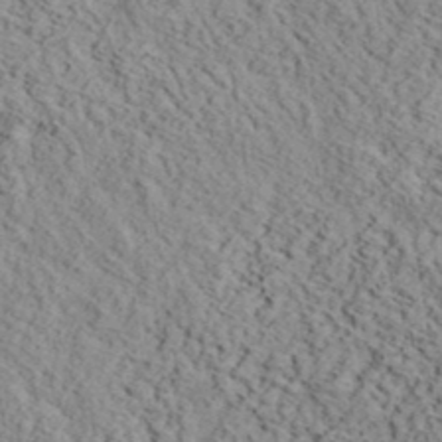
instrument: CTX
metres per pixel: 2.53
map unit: eHh
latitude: 37.5560
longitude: -80.4034
